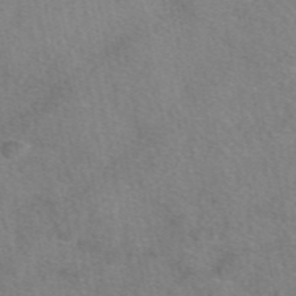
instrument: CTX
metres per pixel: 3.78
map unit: eAb
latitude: 48.9514
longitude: 111.3887
